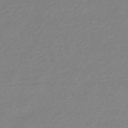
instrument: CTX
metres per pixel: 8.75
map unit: eHb
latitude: -45.7478
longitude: 89.8422
